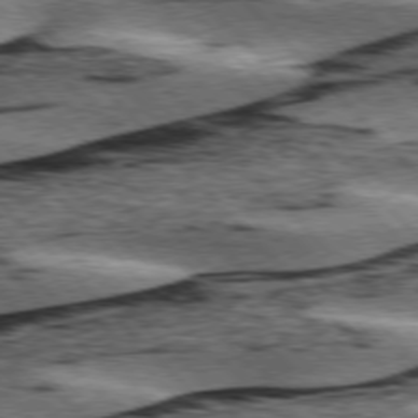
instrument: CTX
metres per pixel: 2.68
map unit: lApd
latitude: 76.4034
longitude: -78.3468
